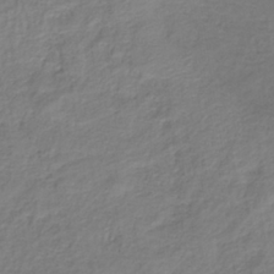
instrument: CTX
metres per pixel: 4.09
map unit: lHb
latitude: -36.4440
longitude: 72.5007
